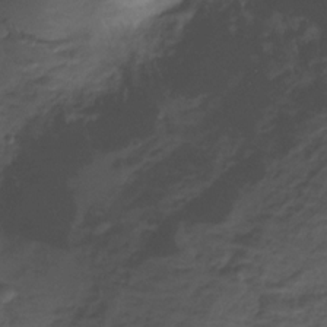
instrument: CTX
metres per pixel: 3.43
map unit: Ht
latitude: -15.0676
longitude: -42.3089
